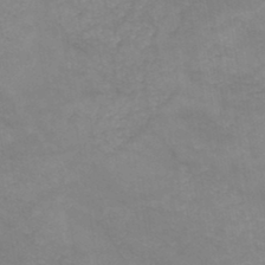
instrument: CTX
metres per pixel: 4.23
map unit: HNb
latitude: -45.7667
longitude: -36.9514
